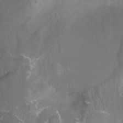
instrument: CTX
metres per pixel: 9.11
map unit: Ht
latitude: 3.9528
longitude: -20.2523
